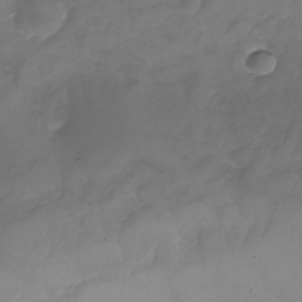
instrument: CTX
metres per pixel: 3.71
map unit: Nhu
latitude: -24.7841
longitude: -56.7624
